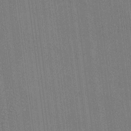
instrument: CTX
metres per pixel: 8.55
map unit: HNhu
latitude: 8.2334
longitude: 15.7667
